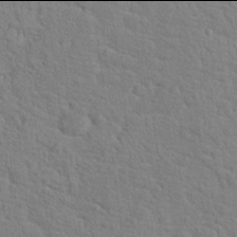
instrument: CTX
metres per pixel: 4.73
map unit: Hto
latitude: 17.9906
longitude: -34.7813
